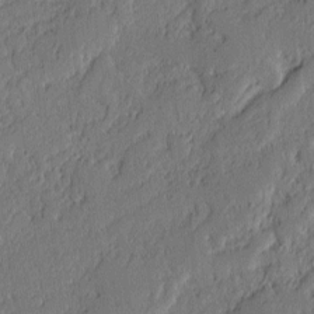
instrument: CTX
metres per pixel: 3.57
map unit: lAvf
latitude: -1.8234
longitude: -107.1781
